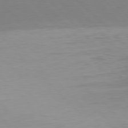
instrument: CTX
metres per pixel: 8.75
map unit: Hpe
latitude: 77.5749
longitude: -163.8017
